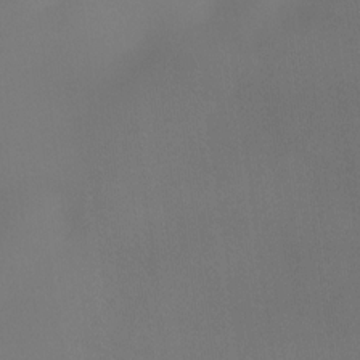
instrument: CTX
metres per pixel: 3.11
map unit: eHh
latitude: -23.5966
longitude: 14.9731
